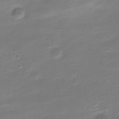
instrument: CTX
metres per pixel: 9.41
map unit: Nve
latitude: -21.1998
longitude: 105.4265
